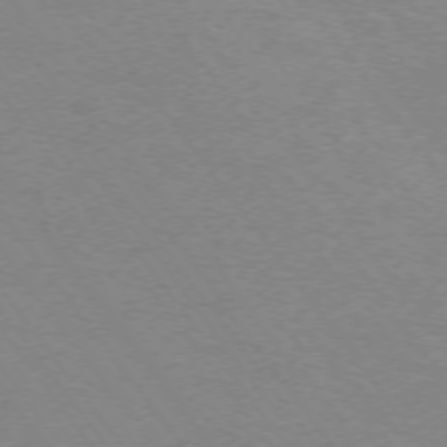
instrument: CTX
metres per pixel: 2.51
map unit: Ap
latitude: -74.6897
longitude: -74.9703
